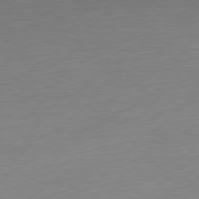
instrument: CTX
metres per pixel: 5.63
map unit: Ap
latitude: -81.4077
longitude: -67.5182
